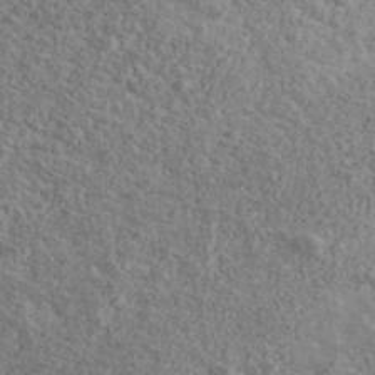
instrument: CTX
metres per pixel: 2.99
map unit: Ave
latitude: 39.9717
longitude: -110.9325
